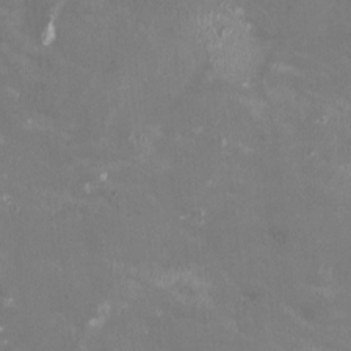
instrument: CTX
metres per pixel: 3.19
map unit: HNhu
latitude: -0.1984
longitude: -3.4048
